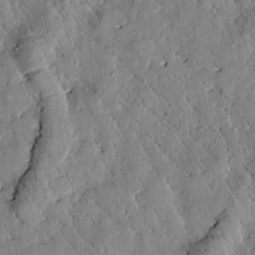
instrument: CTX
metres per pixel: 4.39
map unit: Htu
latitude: 0.3278
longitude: 176.4818
